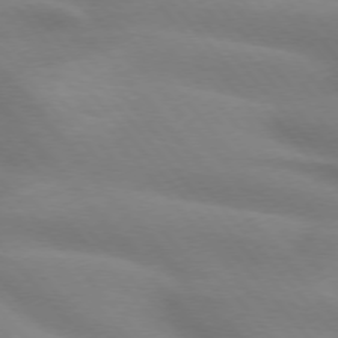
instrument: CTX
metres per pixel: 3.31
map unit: lApd
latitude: 74.1767
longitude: -60.8380
